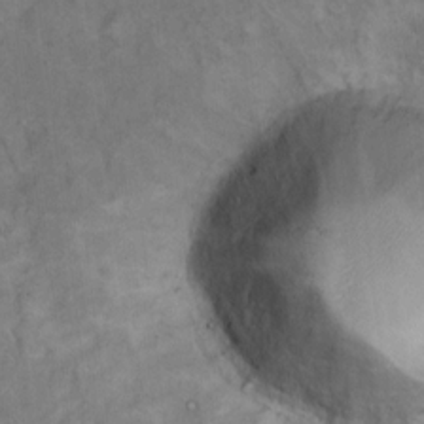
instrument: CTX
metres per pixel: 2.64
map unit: Hto
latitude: 12.0255
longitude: -60.4979
